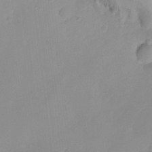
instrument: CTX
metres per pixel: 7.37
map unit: Ht
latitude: -14.8975
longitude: -51.8016
